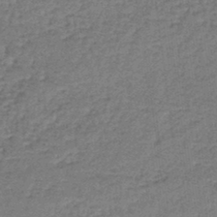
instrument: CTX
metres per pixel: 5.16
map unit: lHb
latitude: -43.6910
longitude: 66.3873
